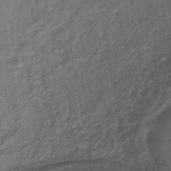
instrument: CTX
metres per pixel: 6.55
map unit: lHb
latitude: -43.8611
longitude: 80.2551
